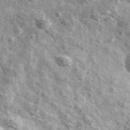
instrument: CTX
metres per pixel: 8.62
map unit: Ave
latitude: 41.4237
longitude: -106.7246
